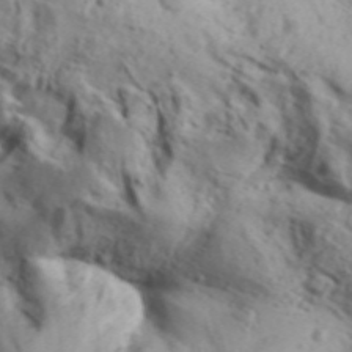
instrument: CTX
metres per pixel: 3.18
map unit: Aa
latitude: 31.2915
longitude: -136.3845
